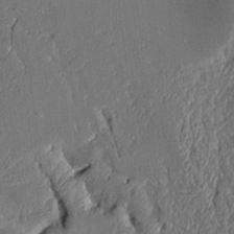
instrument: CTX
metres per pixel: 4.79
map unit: Aa
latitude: 9.2915
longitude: -131.2348
